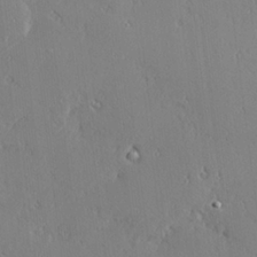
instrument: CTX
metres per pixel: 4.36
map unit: Hve
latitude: 25.7827
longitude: -92.6112
